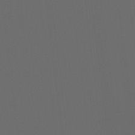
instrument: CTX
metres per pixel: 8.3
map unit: Ht
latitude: -3.9556
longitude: -60.7624
